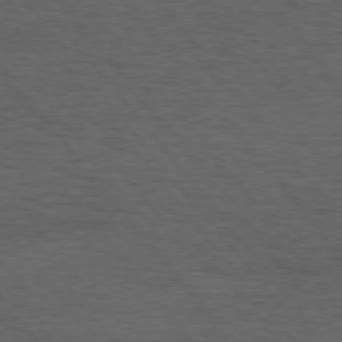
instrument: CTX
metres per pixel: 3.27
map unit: Hpe
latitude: 75.1781
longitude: -145.6694
